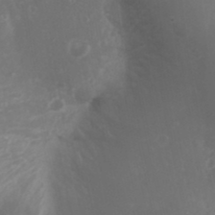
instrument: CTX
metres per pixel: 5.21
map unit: Nhu
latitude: -0.9542
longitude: -78.3845
